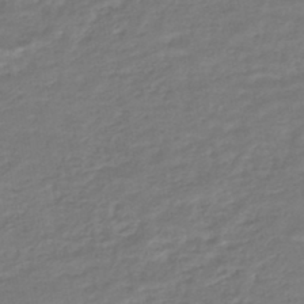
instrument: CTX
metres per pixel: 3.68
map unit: HNhu
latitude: -45.3510
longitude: 98.1417
